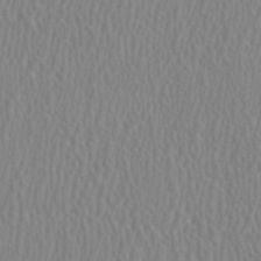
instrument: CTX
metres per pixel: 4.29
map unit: HNhu
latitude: 0.6490
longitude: -0.2711
